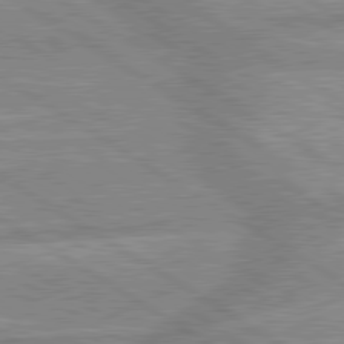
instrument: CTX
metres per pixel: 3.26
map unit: lApd
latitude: 80.0255
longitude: -170.2144
